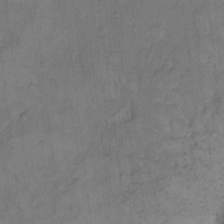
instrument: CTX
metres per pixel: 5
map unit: Hto
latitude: 8.1200
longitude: -59.6316
